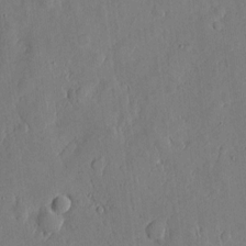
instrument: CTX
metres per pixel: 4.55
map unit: eHh
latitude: 4.4034
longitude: -73.2726
